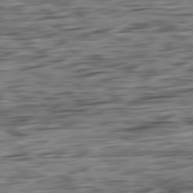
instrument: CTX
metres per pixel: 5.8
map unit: Ap
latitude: -80.9542
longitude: -96.3467
